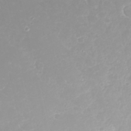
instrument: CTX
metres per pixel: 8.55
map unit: Nhu
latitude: 24.2522
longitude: -62.4979
